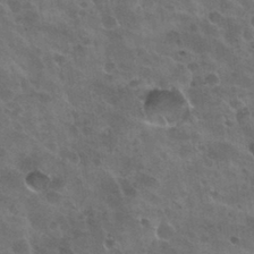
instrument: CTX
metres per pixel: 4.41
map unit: Nhu
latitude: 31.2726
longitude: -54.6679
